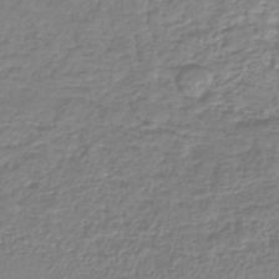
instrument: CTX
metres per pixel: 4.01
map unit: lHb
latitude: -42.2172
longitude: 73.1809
